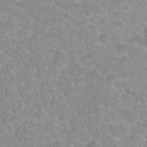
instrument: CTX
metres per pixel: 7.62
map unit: Hto
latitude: 16.3656
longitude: -38.9703
